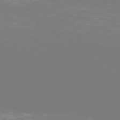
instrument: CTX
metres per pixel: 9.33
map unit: Hpe
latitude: 77.0080
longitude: -137.3293
